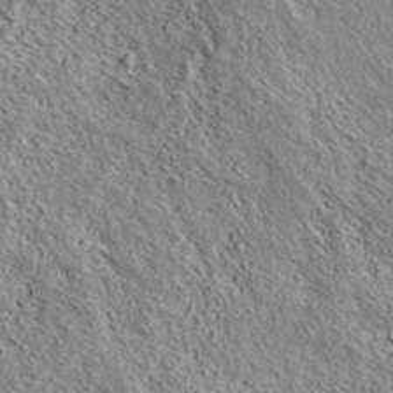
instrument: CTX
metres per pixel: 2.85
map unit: ANa
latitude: 42.9703
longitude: -88.1956
